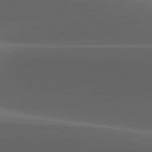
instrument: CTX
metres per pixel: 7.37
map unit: lApd
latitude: 79.1026
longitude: -50.1388
